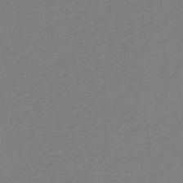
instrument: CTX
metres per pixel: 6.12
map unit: lHb
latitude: -43.4265
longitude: 72.6329
